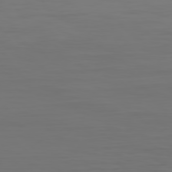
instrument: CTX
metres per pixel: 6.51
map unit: Hpe
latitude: 75.3482
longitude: -127.4238
